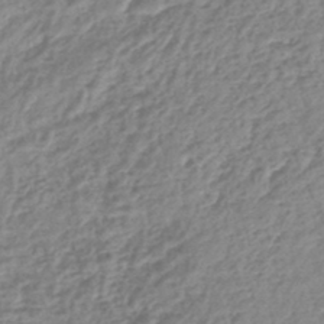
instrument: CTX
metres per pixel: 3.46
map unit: lHb
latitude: -44.9164
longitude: 73.2187
